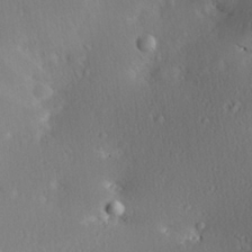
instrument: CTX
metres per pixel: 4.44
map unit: Aa
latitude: 25.8205
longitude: -136.7058
